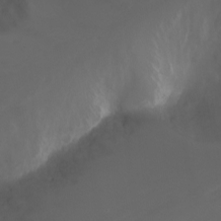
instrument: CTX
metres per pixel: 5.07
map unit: Nhu
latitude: -4.7274
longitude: -73.6883
